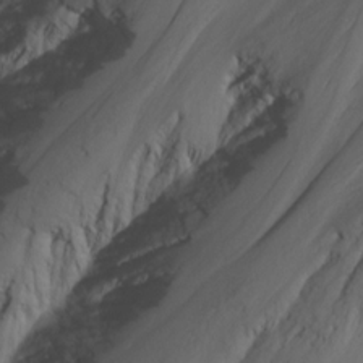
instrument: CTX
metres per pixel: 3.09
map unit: Nhu
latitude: -7.6344
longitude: -70.3278
